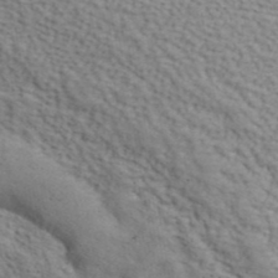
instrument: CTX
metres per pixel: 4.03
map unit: ANa
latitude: 42.4034
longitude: 54.8597
